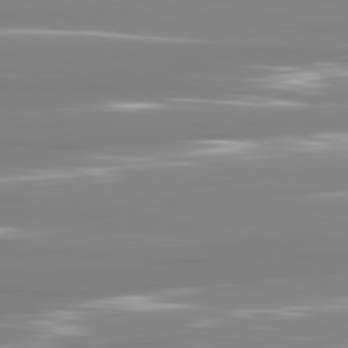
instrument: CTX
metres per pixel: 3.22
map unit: lApd
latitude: 81.3859
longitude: -138.8002
